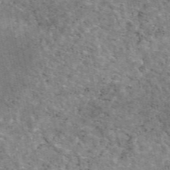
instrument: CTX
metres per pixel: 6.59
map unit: eAb
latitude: 48.5357
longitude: 116.0094
